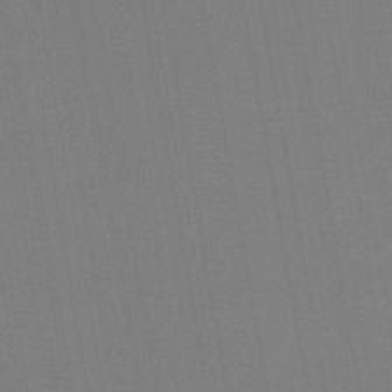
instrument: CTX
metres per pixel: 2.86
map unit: lHb
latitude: -43.7477
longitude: 67.3887
